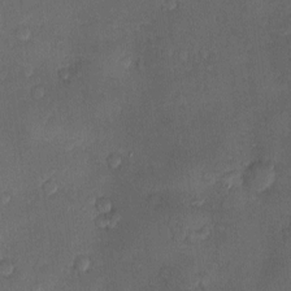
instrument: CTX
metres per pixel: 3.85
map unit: Nve
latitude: -7.2187
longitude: 174.7085
